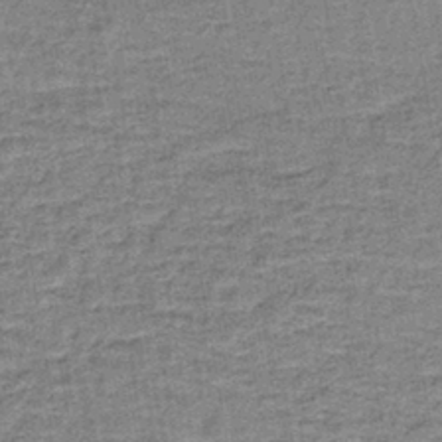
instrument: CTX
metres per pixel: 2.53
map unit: lHb
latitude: -40.2550
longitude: 58.5951
